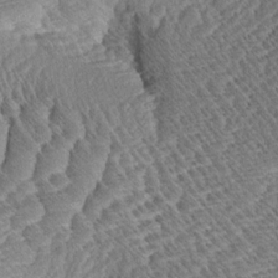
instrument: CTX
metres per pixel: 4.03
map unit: Aa
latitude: 8.2334
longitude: -134.2333
